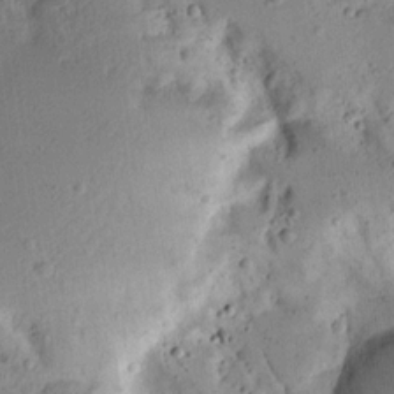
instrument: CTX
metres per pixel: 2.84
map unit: Ave
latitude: 12.9703
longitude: -138.6868
